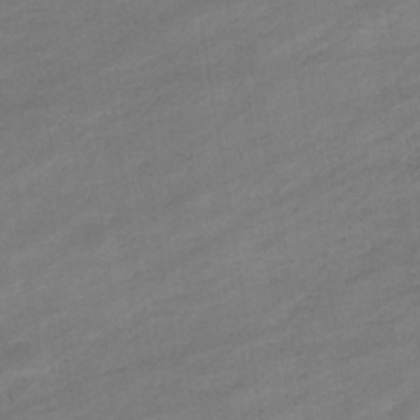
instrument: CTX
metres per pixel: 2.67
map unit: eHb
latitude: -36.9919
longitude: 78.3684
